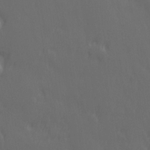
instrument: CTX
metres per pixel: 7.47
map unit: Hve
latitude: 26.2901
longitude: 145.5399
